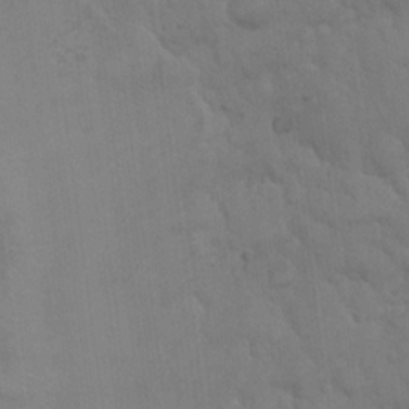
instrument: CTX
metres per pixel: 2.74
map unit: Hto
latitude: 19.1214
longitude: -60.1766
